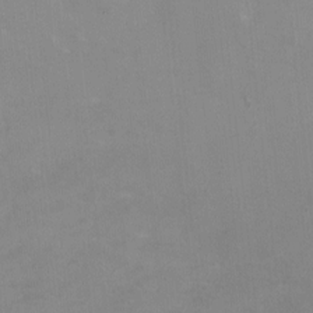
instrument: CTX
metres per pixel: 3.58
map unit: HNhu
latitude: -1.1432
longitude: -3.3104
